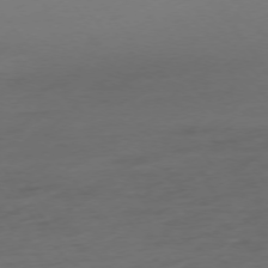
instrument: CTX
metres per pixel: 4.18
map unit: Hpe
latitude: -75.5966
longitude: -16.0444
